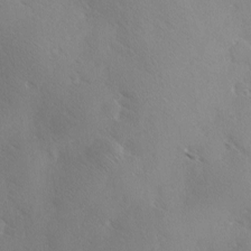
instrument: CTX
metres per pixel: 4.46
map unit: Ave
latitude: -0.1228
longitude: -112.2144
